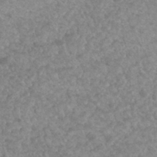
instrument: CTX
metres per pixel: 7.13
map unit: Hto
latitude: 33.3860
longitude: -49.6883
